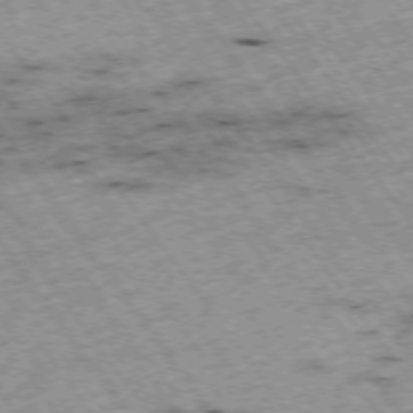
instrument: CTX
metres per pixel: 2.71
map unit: Hpe
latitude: -74.5574
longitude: 4.3117
